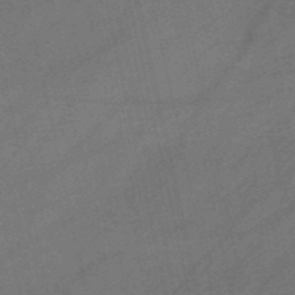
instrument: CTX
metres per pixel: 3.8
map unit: HNb
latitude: -51.8422
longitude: -42.1011
